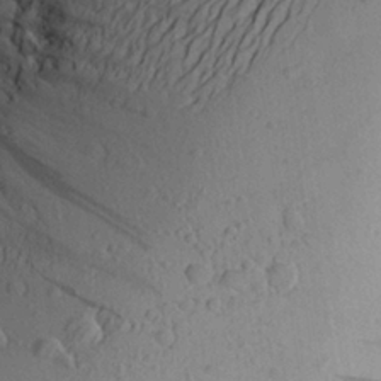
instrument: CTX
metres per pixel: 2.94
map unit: Aa
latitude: 25.3292
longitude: -144.9702
